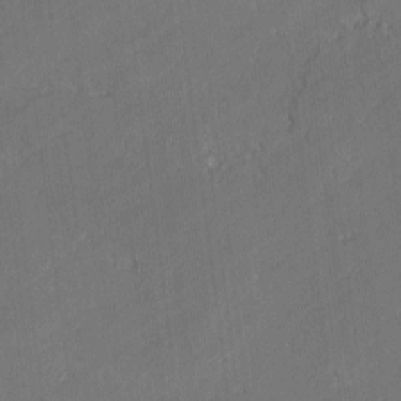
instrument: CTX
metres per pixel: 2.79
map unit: lAvf
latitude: -0.0283
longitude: -108.1766
